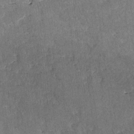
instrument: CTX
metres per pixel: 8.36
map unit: lAvf
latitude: -8.2928
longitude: -111.8584
